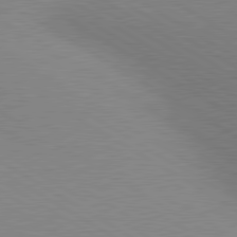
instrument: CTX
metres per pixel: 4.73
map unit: lApd
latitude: 80.4412
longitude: 126.4818
